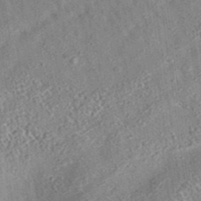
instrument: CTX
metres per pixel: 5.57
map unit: eAb
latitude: 35.8583
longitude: 109.4076
